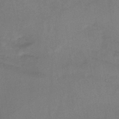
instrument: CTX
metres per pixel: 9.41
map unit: HNb
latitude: -47.0297
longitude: -39.2159
